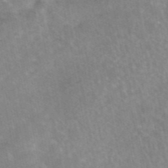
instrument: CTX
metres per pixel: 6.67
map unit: eAb
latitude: 45.7449
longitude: 124.3684
